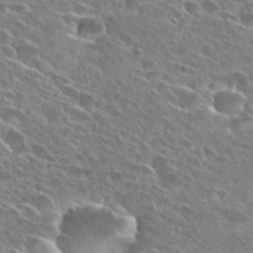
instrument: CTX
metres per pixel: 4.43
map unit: Hto
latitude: 26.9514
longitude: -43.6127
